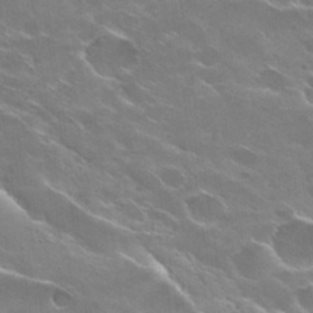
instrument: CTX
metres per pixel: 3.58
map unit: Hto
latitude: 29.8394
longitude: -43.3104
